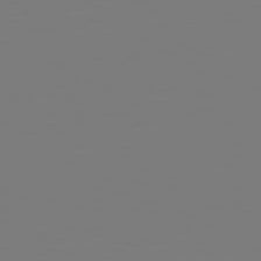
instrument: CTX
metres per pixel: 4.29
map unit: Hpe
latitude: 77.3670
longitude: -176.6868
